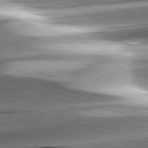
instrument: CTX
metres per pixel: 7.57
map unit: lApd
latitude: 82.2144
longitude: -151.1214
